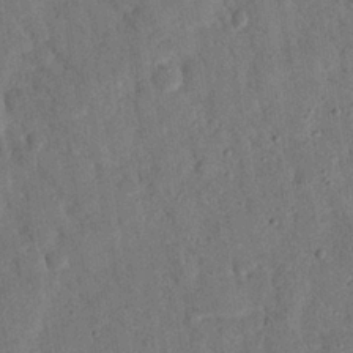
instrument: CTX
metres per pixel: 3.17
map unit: eHh
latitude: 26.1011
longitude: -76.8947
